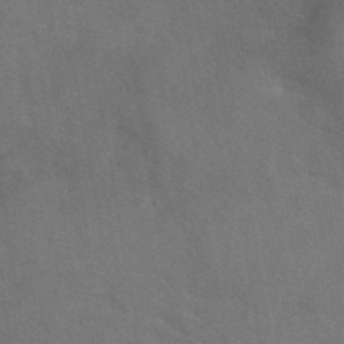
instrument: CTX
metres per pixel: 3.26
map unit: eAb
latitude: 42.5357
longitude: 108.1228
